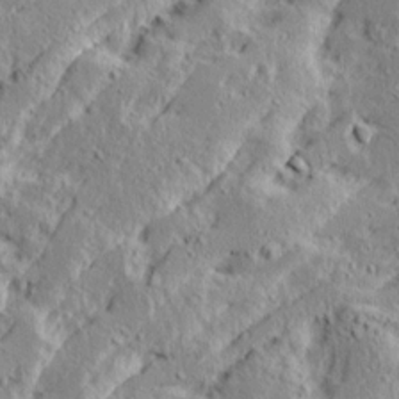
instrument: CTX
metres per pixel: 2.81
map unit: Ave
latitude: 15.8584
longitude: -138.1767
